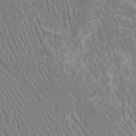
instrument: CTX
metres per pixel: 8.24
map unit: Htu
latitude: -4.6896
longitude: -89.7450
